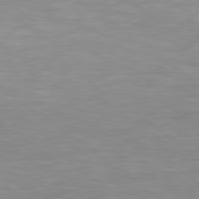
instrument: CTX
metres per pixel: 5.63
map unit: Hpe
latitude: 79.0837
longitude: -129.5182
